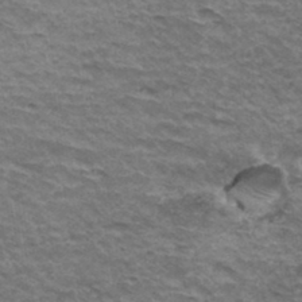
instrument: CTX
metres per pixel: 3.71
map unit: Hto
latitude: 35.7071
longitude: -42.5168
